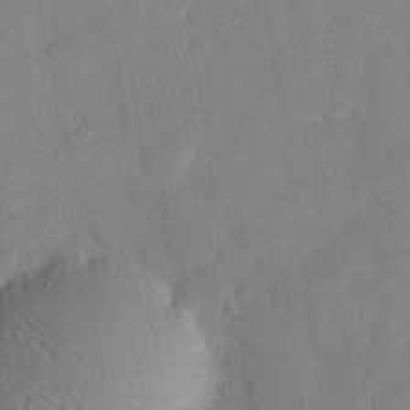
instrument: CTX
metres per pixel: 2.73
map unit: eHh
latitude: 27.8583
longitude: -81.3104
